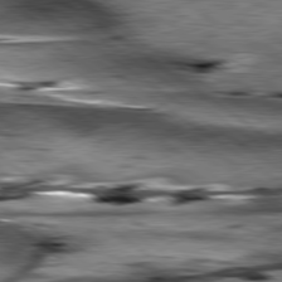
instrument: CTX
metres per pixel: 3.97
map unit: lApd
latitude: 79.5749
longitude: -48.8569
